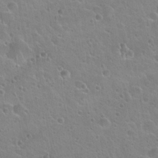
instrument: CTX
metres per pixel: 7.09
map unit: Hto
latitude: 22.4223
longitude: -51.0647
